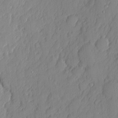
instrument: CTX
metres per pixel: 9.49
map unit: eHh
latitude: 4.4790
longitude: -76.1766
